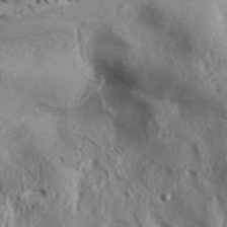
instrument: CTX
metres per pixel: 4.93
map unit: Aa
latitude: 32.4223
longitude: -136.1200
